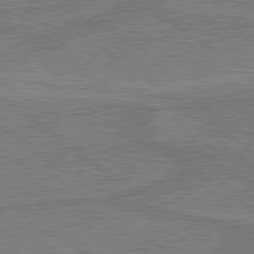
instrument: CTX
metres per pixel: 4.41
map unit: lApd
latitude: 79.7828
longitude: 167.1620
